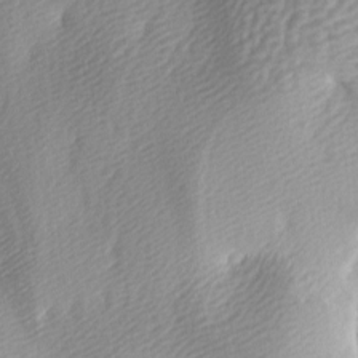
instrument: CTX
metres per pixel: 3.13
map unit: lAa
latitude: -5.3698
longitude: -121.0081
